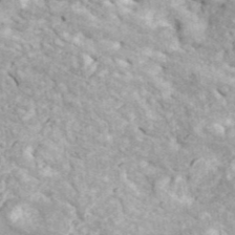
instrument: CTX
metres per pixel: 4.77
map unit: ANa
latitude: 41.8772
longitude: 17.9367
